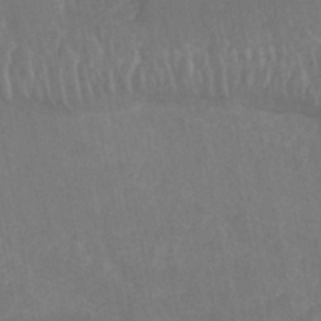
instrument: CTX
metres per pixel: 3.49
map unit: HNhu
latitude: -43.4832
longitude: 102.1795
